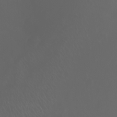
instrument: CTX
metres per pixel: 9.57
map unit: Nhu
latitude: -5.5588
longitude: -90.1011
